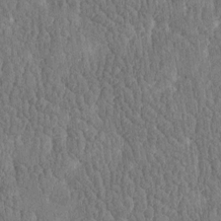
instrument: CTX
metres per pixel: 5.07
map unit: Htu
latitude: -4.2739
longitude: 175.8989
